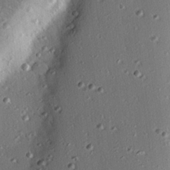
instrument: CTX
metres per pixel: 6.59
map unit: eHh
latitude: 22.2522
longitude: -90.8569
